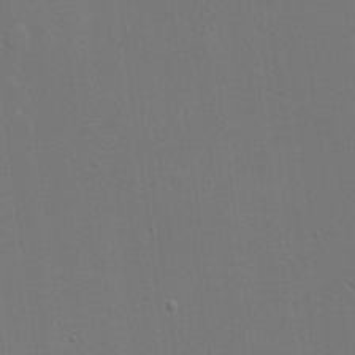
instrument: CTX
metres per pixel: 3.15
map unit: eHh
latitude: 19.5938
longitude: -69.6127
